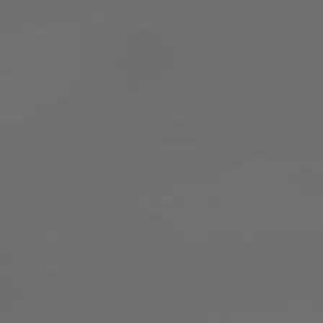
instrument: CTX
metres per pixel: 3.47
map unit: lApd
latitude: 79.4805
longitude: -175.8583
